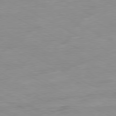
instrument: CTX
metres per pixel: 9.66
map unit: Ap
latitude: -80.4818
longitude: -76.5545
